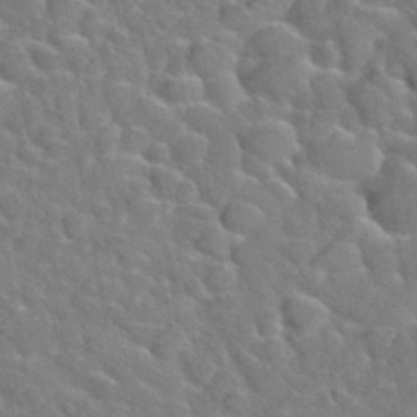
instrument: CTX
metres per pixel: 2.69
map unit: Hto
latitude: 35.4615
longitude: -49.1970
